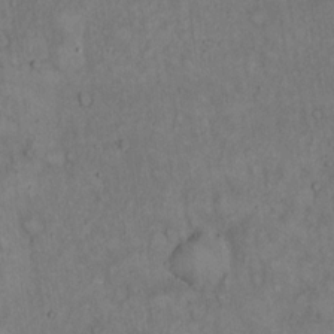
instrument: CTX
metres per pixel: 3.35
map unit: Hto
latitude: 14.6491
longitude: -61.5560
